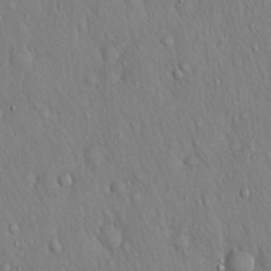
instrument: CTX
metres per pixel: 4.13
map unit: Hto
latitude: 17.4993
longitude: -58.5168
